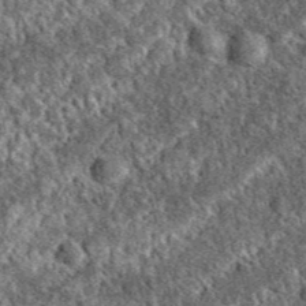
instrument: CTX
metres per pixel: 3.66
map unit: eAb
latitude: 37.7638
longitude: 110.0850
